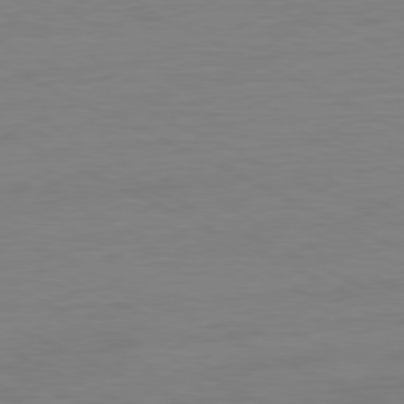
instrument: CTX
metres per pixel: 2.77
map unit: Ap
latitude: -81.0109
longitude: -76.8947
